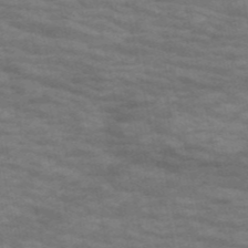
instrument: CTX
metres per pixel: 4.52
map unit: HNb
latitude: -53.6344
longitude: -43.9339
